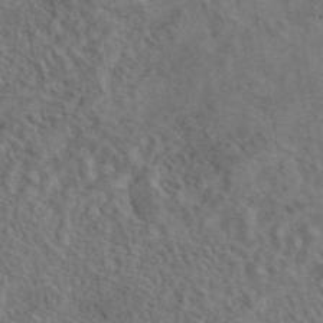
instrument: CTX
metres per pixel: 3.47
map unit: eAb
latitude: 42.8380
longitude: 109.1242
